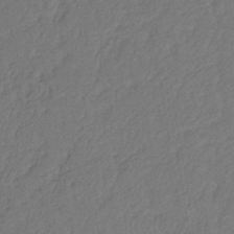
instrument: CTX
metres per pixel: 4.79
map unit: lHb
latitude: -38.3306
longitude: 69.3509
